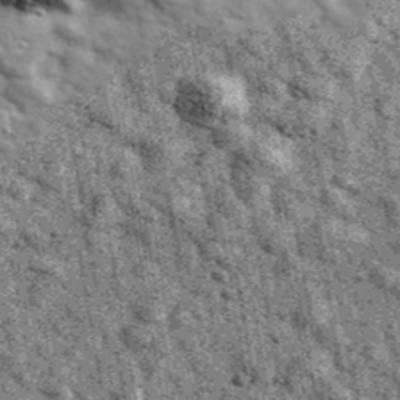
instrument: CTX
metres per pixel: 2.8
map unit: Ave
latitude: 40.9514
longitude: -107.2726
